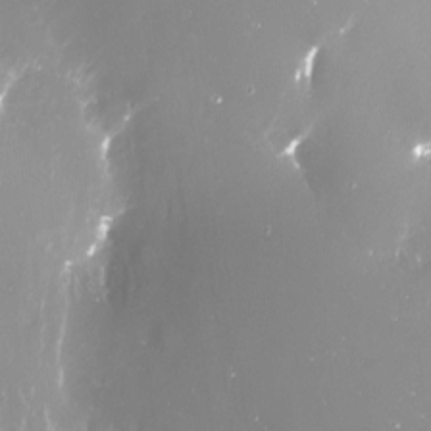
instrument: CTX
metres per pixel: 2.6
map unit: Nve
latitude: -17.7100
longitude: -59.9906
